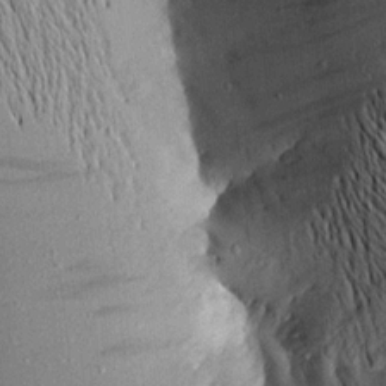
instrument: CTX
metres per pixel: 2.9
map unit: Aa
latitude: 16.5168
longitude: -147.2726
